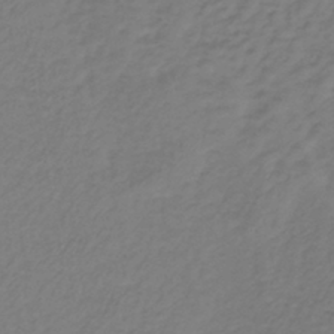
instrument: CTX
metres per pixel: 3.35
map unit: lHb
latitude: -39.2754
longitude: 72.0283
